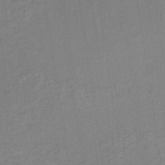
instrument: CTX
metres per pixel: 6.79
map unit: lHb
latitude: -35.7100
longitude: 67.0864
